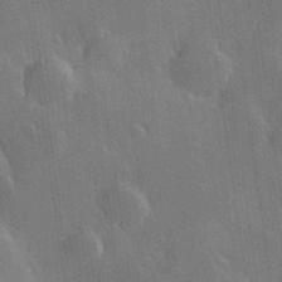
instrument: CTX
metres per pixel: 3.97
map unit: Hve
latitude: 27.7828
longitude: 145.6911
